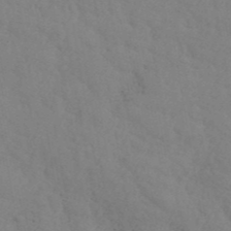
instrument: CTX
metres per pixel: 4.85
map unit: ANa
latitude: 41.9717
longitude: 54.1228
